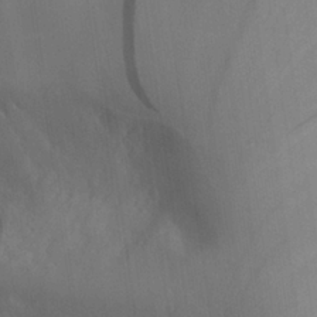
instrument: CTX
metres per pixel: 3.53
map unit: Aa
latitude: 26.5546
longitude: -132.4790
